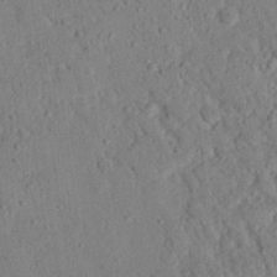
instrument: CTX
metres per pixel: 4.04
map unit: eHh
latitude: 25.2725
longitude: -80.0822
